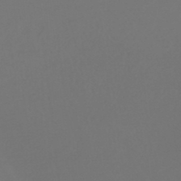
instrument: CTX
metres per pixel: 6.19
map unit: lHb
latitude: -47.0675
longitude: 65.4266
